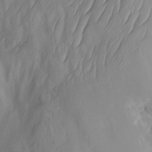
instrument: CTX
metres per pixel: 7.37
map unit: Nhu
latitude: -13.0675
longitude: -63.4238
